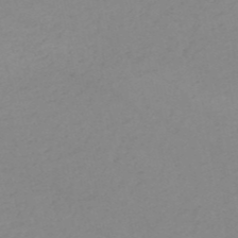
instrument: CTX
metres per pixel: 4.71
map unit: HNb
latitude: -52.3117
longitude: -51.5560
